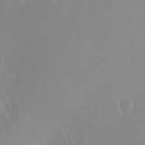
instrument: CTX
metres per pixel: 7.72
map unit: Hve
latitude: 12.5924
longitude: -90.9514
